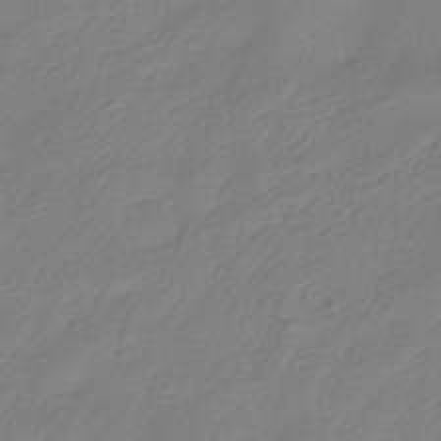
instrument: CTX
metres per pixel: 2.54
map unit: HNhu
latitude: -39.3888
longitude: 100.4817
